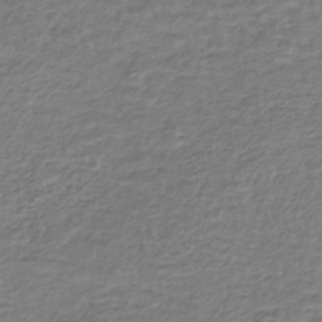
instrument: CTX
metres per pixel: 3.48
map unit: lHb
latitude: -41.1431
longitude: 70.3495
